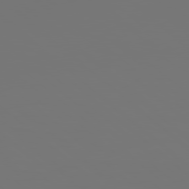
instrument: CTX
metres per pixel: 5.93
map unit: Hpe
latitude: 78.5357
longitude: 177.8800
